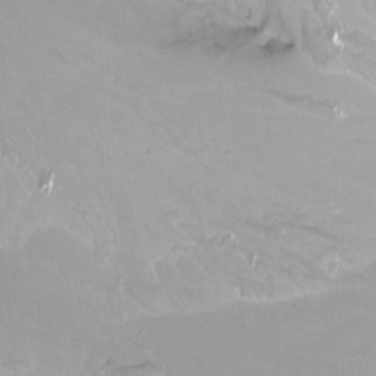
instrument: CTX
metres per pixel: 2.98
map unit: Ht
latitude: -13.6722
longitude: -43.8583
